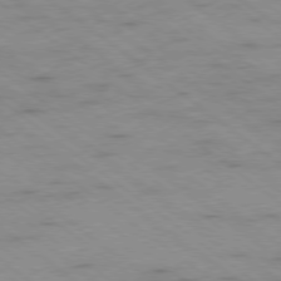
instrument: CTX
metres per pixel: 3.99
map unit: Ap
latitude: -79.0486
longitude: -99.8772
